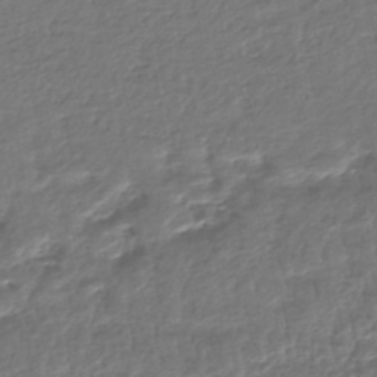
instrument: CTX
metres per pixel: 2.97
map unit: HNhu
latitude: -46.4251
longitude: 103.8233
